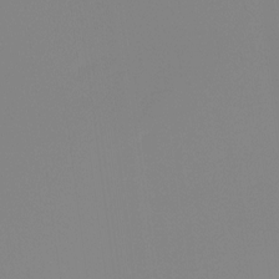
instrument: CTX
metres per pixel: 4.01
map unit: Ht
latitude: -12.8975
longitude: -50.1388
